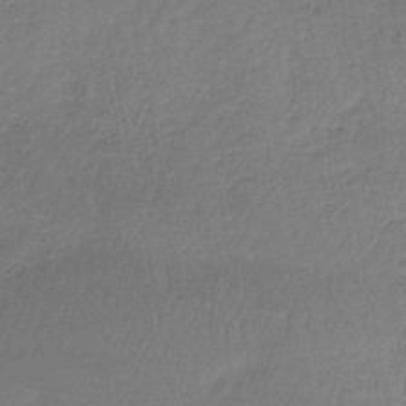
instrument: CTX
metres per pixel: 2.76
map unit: HNb
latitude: -34.8030
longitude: 59.4643
